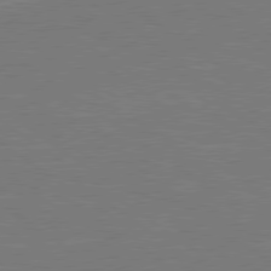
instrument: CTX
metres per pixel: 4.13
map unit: lApd
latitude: 78.9892
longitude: -95.1970
